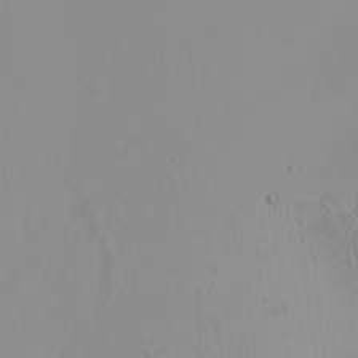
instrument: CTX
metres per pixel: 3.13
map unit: Nhu
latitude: -4.3495
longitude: -84.3845
